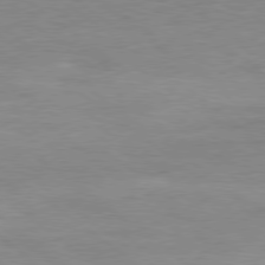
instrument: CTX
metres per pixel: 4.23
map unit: Ap
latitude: -80.1417
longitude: -81.3293
